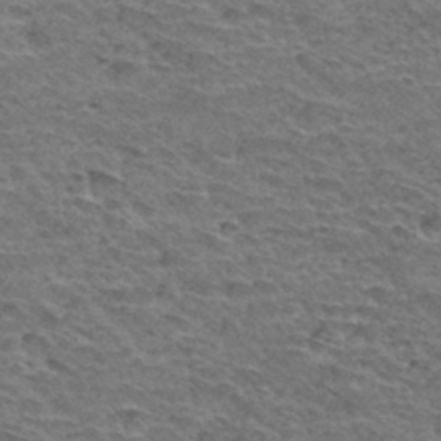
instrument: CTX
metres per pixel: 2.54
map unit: Hto
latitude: 33.2348
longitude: -39.6316
